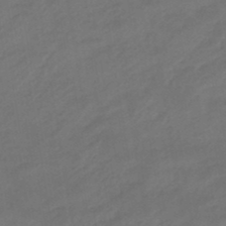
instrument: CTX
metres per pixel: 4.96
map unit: eHb
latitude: -47.0108
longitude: 85.3509
